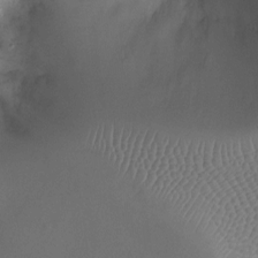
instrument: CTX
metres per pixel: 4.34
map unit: Ht
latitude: -9.4265
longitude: -20.9325
